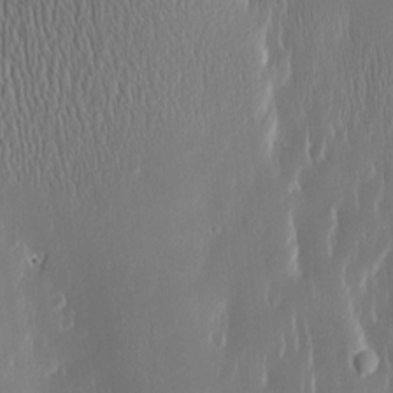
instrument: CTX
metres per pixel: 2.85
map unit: Htu
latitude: -4.8786
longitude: 174.2361
